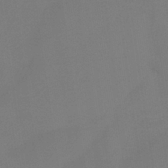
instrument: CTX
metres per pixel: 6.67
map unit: HNb
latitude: -37.1809
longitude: 54.7652
